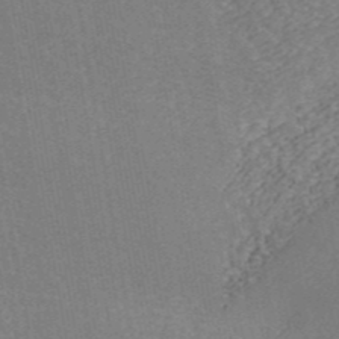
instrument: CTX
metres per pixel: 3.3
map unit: ANa
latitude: 43.8206
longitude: 30.0850
